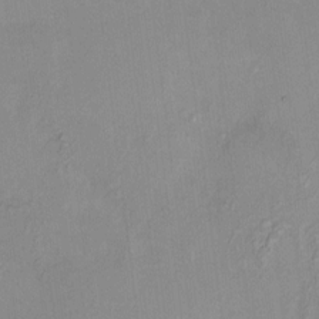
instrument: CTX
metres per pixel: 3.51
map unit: HNhu
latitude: 7.4993
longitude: 11.1431
